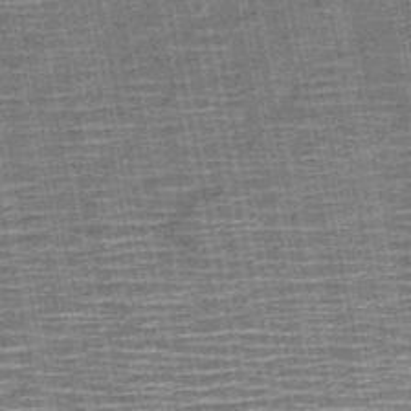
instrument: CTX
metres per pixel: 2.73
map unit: HNb
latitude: -52.0094
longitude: -47.3860
